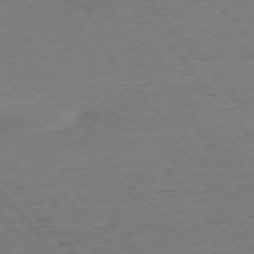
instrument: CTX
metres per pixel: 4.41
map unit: Ap
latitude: -76.4251
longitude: -95.6316
